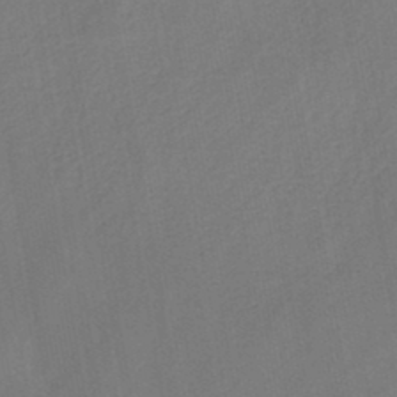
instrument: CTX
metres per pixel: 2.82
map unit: HNb
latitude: -44.4251
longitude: -39.7450
